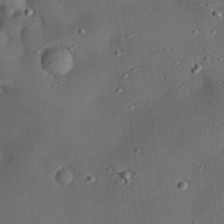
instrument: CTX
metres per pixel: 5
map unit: eHh
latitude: 25.1592
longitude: -71.3859
